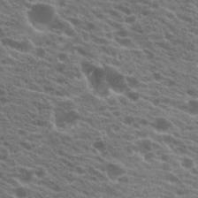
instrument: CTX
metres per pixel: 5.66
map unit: Hto
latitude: 21.3293
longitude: -38.5924
